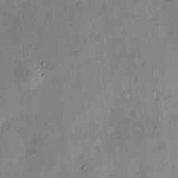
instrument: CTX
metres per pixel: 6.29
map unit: eHh
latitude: 11.7072
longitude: -62.0255
